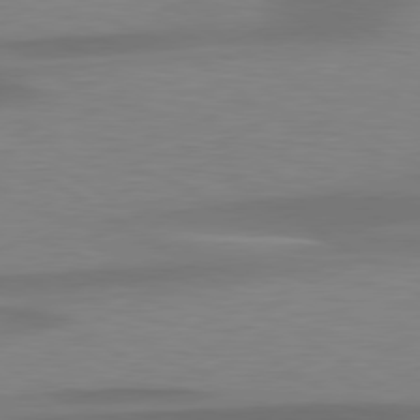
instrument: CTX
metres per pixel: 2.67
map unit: lApd
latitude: 79.3104
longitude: -92.9891
